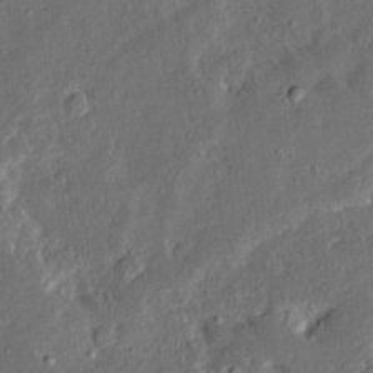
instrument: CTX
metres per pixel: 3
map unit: Ave
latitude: 14.7625
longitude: -138.7057
